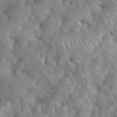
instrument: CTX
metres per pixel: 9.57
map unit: eHh
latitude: 40.0633
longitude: -56.7813
